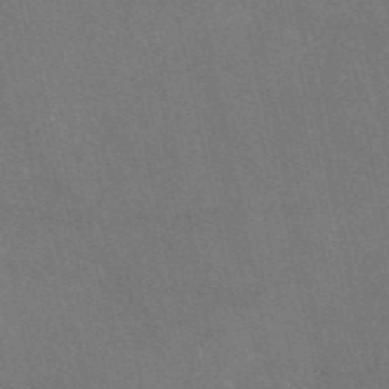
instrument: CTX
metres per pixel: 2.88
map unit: eAb
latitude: 47.3482
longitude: 115.5966
